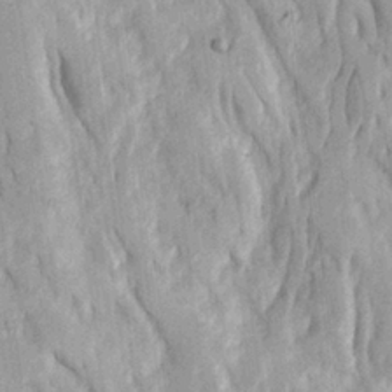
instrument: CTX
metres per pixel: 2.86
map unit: Ave
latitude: 23.0458
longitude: -134.0444
